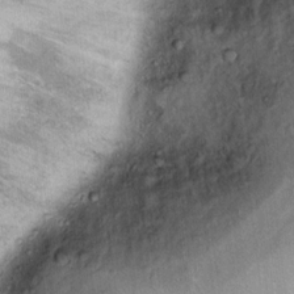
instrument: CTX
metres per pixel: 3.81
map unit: Ht
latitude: 9.0081
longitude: -36.4601
